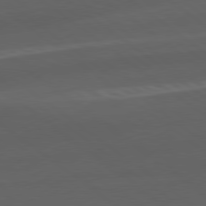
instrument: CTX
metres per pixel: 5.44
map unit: Hpe
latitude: 78.9892
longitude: -162.8947
